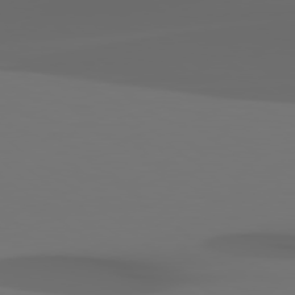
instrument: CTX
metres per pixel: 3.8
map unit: Hpe
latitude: 78.5357
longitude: -135.6694
